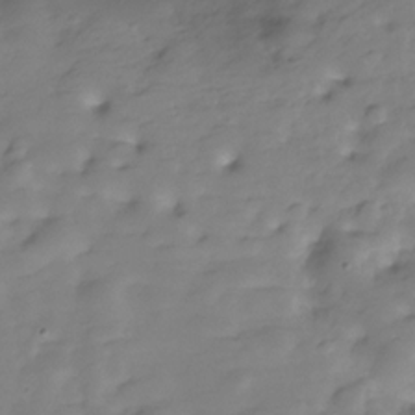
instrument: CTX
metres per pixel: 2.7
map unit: Hve
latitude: -29.4266
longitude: 91.5777
